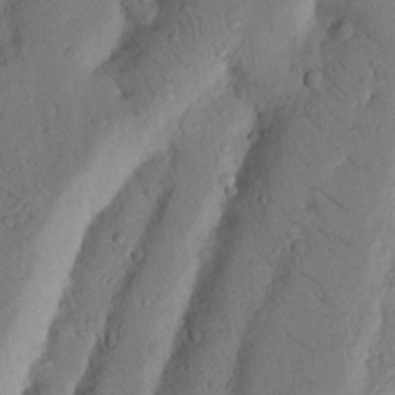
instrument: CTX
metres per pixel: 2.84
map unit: Nhu
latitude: 19.1025
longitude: -76.7246
